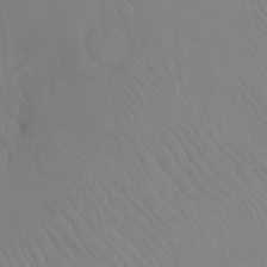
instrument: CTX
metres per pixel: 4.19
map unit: Ht
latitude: -8.0472
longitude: -37.0648
